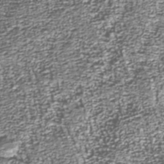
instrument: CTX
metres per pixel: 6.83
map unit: Nhu
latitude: -39.0109
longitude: -82.1388
